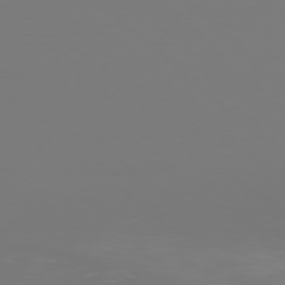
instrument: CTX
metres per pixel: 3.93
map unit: Ap
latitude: -77.1809
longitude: -80.9892
